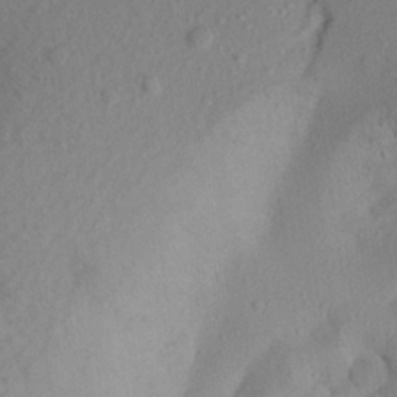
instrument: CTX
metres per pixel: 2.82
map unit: Aa
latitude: 21.4616
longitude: -145.1781
